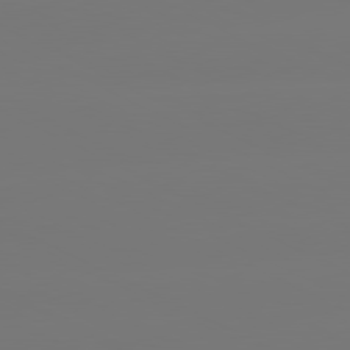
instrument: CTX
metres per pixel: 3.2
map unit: lApd
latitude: 80.7624
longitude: -149.0836
